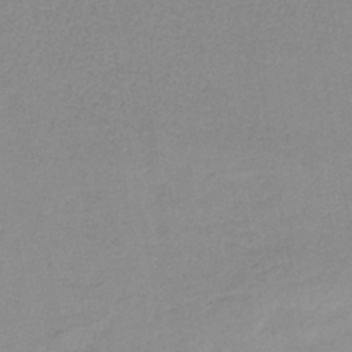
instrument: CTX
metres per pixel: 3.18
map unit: HNb
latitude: -35.5966
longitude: 51.8800
